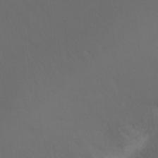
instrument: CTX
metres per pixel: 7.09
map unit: Ht
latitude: -6.7085
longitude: -34.7246
